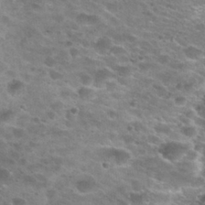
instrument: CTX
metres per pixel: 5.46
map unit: Nhu
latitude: 29.0836
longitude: -49.0458
